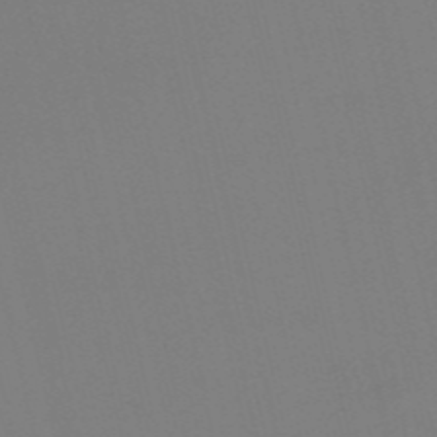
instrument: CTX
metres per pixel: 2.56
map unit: HNb
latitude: -55.4077
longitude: -38.7057
